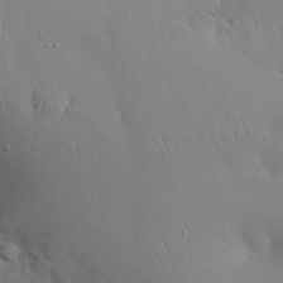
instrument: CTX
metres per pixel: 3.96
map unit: Nhu
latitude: 27.2537
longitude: -68.5168
